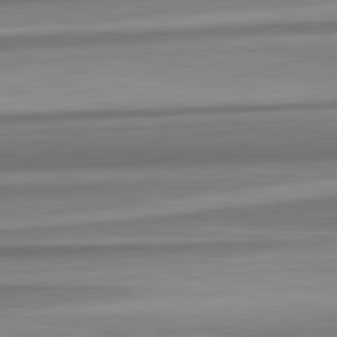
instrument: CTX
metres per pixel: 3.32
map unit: lApd
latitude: 82.6301
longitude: 178.8597
